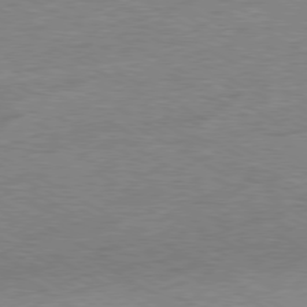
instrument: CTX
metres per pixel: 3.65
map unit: Ap
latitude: -80.2740
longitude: -86.4412
